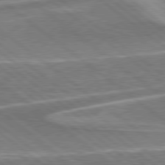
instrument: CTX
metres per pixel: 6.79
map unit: Hpe
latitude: 78.8758
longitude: -170.7435
